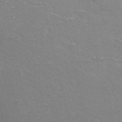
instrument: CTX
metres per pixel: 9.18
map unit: ANa
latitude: -38.7652
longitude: 95.9178
